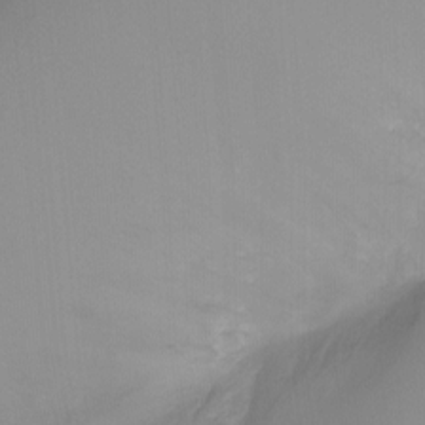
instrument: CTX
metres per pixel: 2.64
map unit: Ht
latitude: -11.7478
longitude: -46.1956
